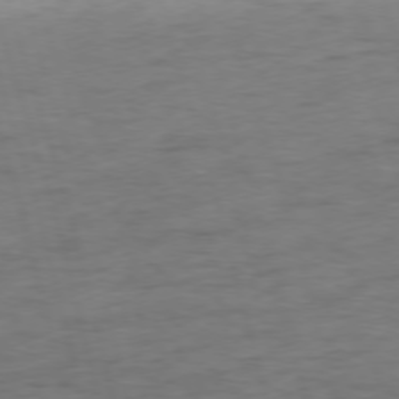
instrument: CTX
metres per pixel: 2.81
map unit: Ap
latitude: -75.1054
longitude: -74.1389
